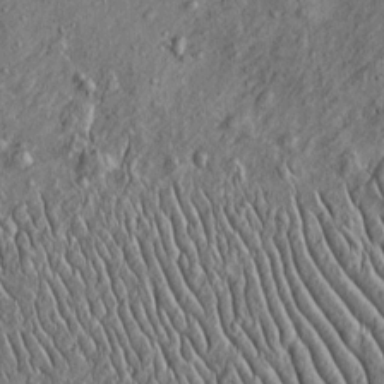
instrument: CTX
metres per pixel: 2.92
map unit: Htu
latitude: -4.3306
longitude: 157.1620
